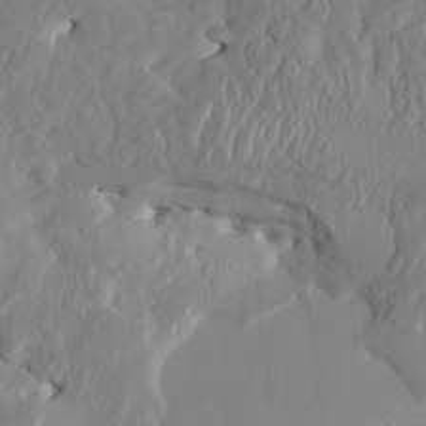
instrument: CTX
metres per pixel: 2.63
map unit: HNhu
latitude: 4.6868
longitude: -5.4048
